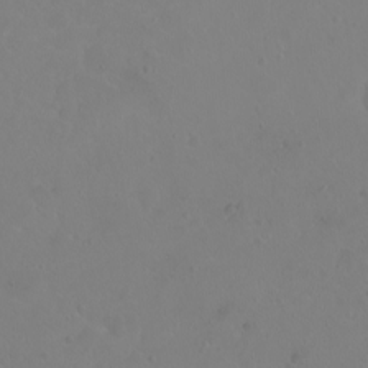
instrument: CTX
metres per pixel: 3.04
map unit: eHh
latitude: 1.2915
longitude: -55.0080
